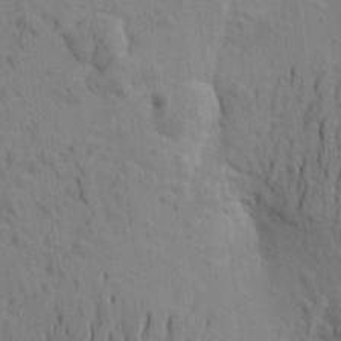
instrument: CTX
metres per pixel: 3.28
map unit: Aa
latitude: 22.1956
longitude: -149.3860
